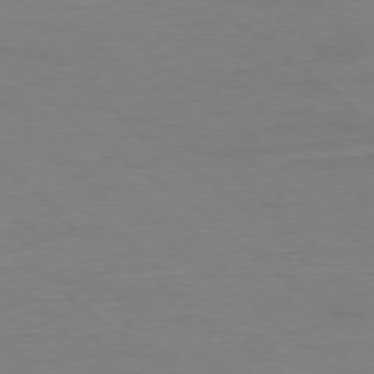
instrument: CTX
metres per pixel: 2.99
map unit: Ap
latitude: -78.5951
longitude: -89.5749
